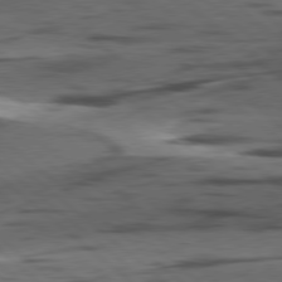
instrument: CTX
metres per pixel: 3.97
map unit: lApd
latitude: 78.7624
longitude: -49.5371
